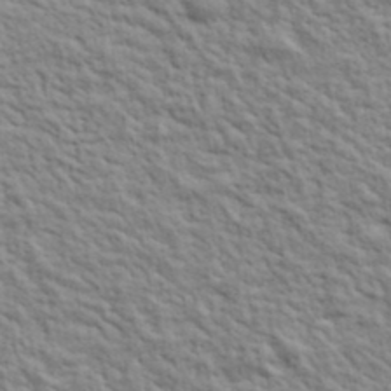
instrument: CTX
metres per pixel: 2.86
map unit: lHvf
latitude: 39.1214
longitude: -89.4994
